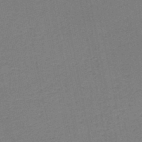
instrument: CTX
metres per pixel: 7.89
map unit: HNb
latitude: -50.2173
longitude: -49.3482
